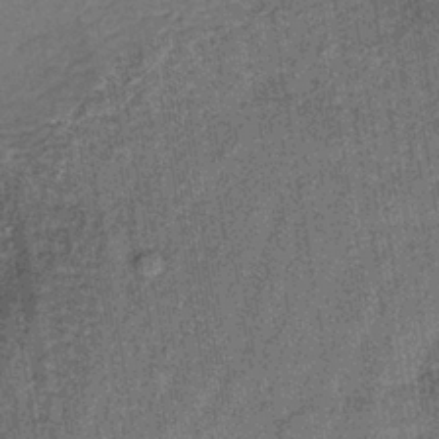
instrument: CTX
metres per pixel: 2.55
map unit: lHb
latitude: -38.8786
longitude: 60.1984
